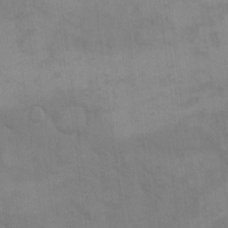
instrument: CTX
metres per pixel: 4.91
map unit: eHh
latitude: 17.1970
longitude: -66.3089
